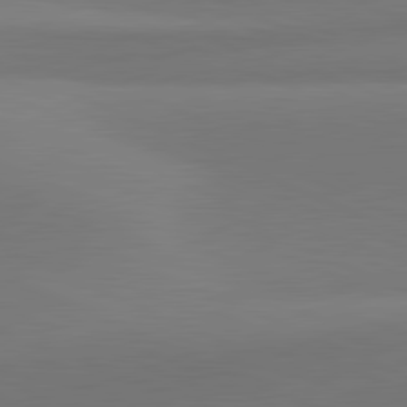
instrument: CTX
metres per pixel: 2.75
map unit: lApd
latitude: 81.5371
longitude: 144.1039
